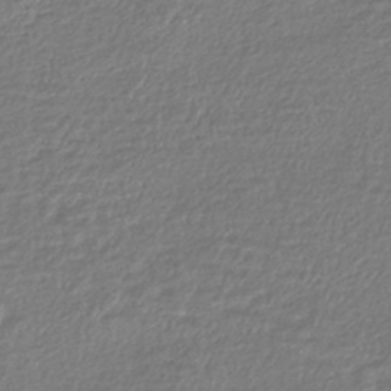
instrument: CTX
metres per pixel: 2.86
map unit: lHb
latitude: -43.6721
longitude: 69.1242
